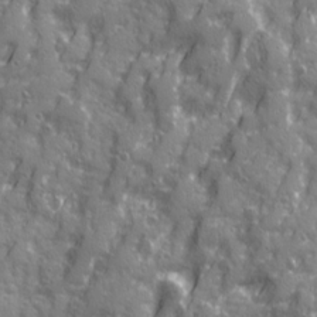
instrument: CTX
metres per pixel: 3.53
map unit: Ave
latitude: 20.6113
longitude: -132.8758
